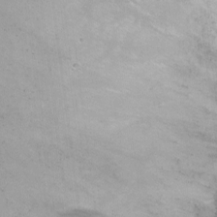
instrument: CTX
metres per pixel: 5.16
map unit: Ht
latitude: -15.5966
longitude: -40.8757
